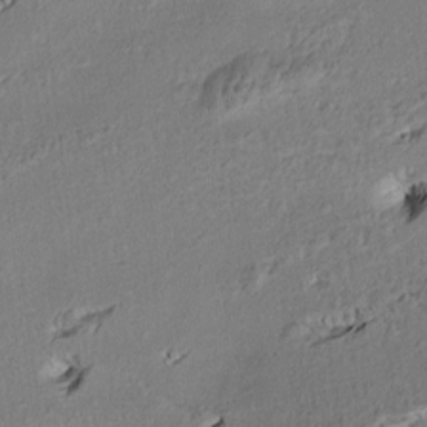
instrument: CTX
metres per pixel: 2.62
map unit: Nve
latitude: -7.1053
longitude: 174.1038
